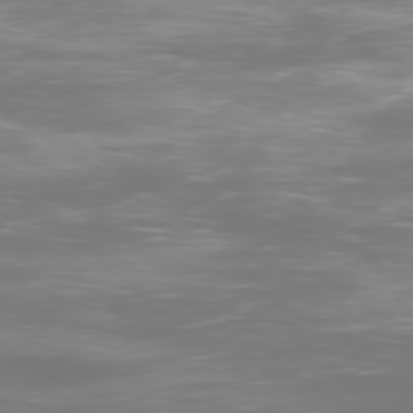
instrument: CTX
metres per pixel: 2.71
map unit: Ap
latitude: -78.9352
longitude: -60.7624
